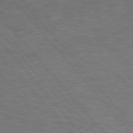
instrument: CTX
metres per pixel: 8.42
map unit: Hpe
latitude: 76.4034
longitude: -157.2159
